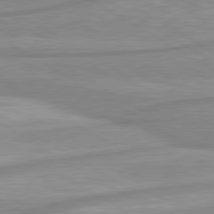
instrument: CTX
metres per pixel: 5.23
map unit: lApd
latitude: 80.2333
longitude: -172.7246
